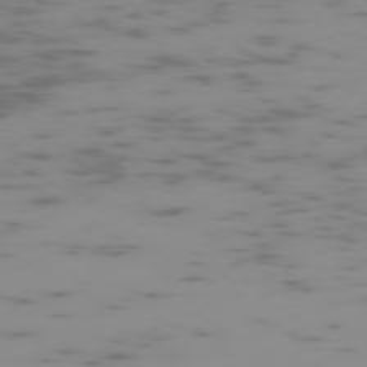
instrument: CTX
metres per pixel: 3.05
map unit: Ap
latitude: -75.6155
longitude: -67.3859
